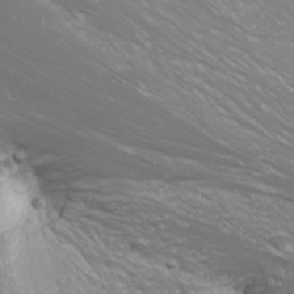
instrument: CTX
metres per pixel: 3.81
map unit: Nhu
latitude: -11.7667
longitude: -63.1026
